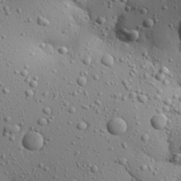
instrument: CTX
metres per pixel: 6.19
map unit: Aa
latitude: 22.4979
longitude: -143.6505
